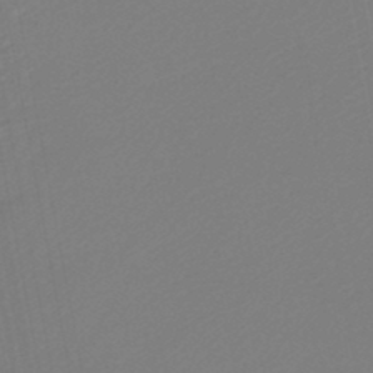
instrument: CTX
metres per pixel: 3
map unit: lHb
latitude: -46.1605
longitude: 74.2929
